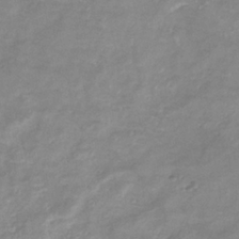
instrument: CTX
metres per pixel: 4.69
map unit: eHb
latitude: -36.1605
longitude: 74.3873
